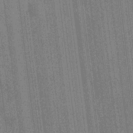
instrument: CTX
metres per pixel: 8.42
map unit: HNhu
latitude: 7.4615
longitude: -6.2522
